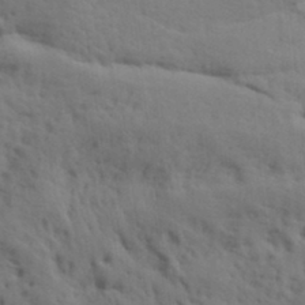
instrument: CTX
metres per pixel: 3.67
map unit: lAa
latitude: 19.2537
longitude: -138.7246
